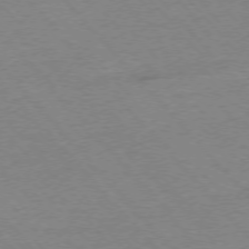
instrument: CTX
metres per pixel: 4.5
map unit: Ap
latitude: -76.4062
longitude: -94.2901
